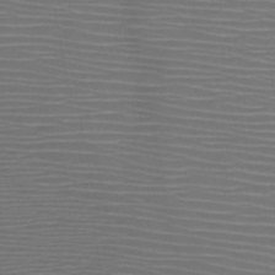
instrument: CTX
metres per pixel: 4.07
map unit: HNb
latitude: -48.2740
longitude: -44.6301
